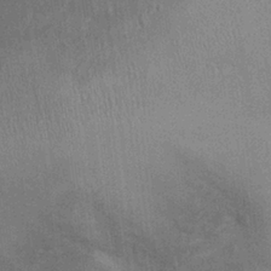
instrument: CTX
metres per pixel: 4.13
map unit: Ht
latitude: -0.6708
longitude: -15.7261
